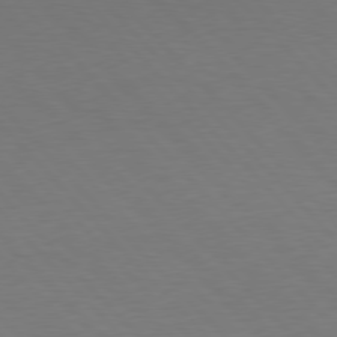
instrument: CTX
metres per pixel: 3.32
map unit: Hpe
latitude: 76.7246
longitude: -155.7450
